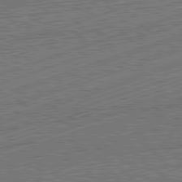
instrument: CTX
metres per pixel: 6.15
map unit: Hpe
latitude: -82.1984
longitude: 19.1998
